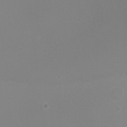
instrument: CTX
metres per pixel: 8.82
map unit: Ht
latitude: 1.2537
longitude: -20.9136
